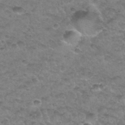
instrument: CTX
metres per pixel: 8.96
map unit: Hto
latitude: 34.4601
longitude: -48.8947
